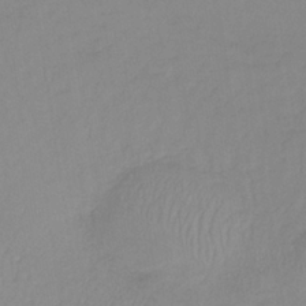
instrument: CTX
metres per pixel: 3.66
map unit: lHb
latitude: -36.5384
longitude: 70.4251
